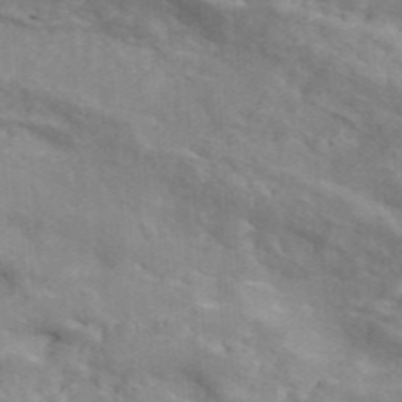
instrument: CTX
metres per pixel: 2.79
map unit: ANa
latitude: 46.7247
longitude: 26.7841
